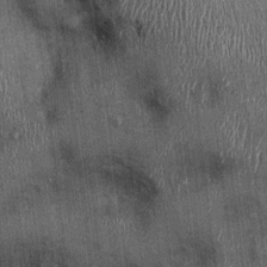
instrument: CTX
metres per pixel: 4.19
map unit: Ht
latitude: -0.2362
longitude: -12.8569
